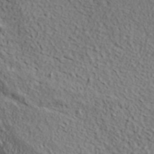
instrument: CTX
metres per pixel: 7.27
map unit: lHvf
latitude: 39.1970
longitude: -86.7246
